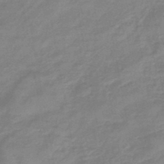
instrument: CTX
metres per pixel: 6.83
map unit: eHb
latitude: -45.1242
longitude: 81.9556
